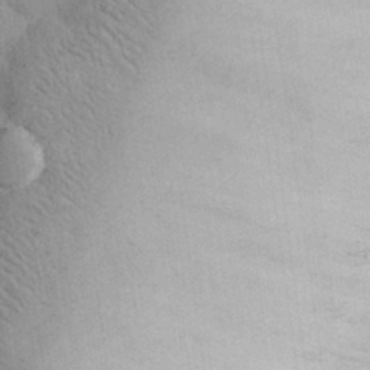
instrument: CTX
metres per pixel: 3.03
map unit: eHh
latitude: 30.2145
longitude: -70.1767
